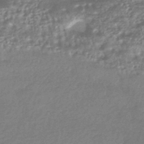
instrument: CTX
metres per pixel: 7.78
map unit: HNhu
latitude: -43.0486
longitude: 93.2943
